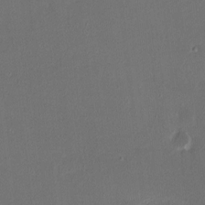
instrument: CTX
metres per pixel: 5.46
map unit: HNhu
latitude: 6.5546
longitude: 7.2376
